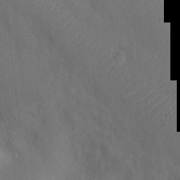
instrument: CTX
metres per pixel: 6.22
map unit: Nhu
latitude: 10.6302
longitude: -27.3671
